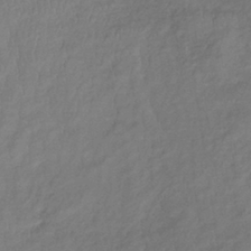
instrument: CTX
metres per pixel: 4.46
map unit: lHb
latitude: -39.1053
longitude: 73.9745
